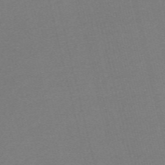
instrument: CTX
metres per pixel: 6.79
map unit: Nve
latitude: -56.6707
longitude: 61.7856
